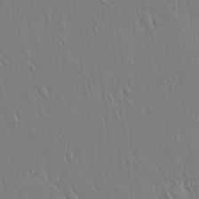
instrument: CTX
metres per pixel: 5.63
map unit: Hto
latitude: 18.1766
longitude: -57.7638
